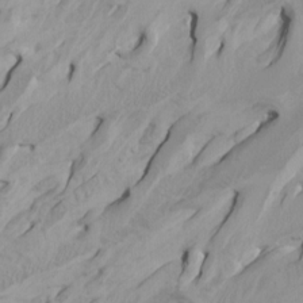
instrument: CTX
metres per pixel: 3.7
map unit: Htu
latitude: -4.5196
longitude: -88.1956
